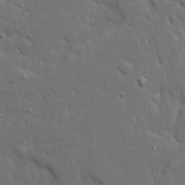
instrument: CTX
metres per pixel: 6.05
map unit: Ave
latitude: 19.1592
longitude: -128.8002
